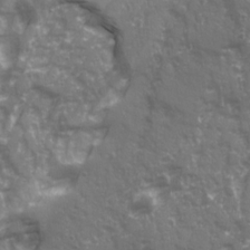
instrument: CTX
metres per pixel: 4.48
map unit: Ave
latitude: 20.8380
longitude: -132.5546
